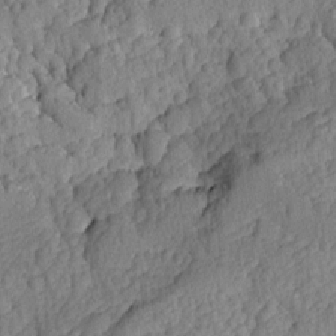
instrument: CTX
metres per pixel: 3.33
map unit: Ave
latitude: -8.6518
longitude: -116.6491
